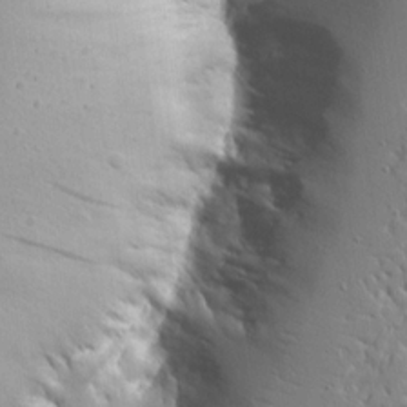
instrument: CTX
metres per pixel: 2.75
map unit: Ave
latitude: 16.7435
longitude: -141.1592
